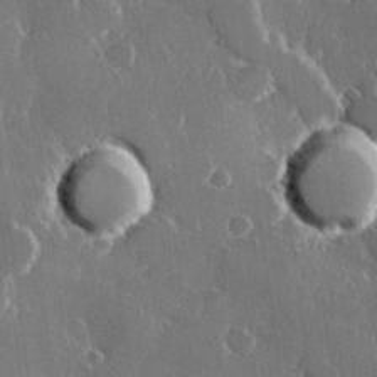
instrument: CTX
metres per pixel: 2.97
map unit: Hve
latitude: 22.8002
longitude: 147.6911
